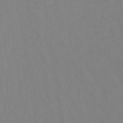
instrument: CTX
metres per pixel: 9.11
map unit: lHb
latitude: -34.9920
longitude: 72.0661
